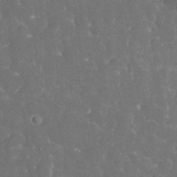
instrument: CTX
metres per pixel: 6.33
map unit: eHh
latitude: 33.7828
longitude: -63.7072
